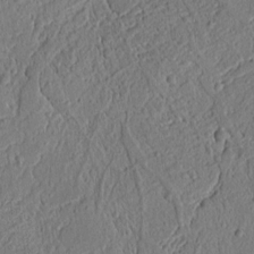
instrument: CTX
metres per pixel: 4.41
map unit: Ht
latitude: 11.8583
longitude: -75.7450
